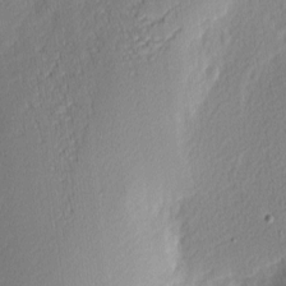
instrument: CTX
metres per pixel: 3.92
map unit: Nhu
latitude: 2.6868
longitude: -76.5168
